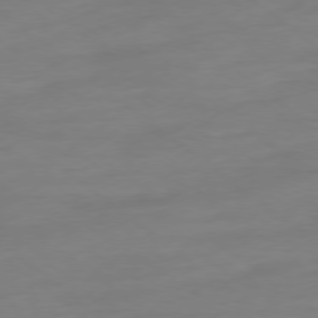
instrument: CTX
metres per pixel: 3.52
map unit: Ap
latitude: -78.6707
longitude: -98.7057
